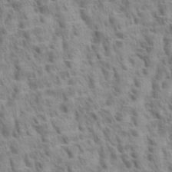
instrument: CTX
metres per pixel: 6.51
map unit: eHh
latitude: 33.2348
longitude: -141.1403
